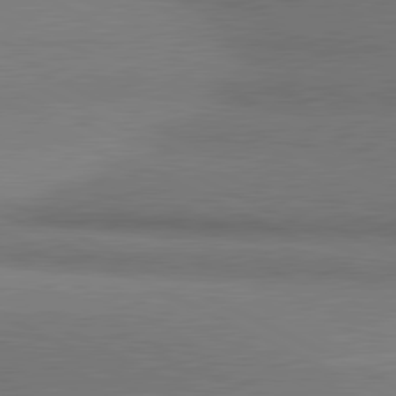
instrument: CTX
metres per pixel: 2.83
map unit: lApd
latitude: 81.1403
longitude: 154.2929
